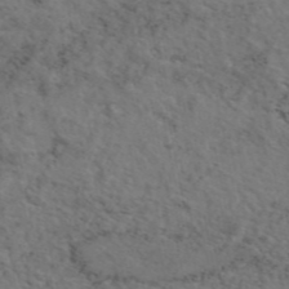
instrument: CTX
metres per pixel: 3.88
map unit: eAb
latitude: 46.4601
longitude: 118.4062
